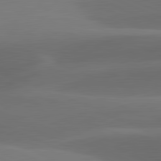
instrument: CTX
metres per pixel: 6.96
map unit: lApd
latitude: 81.8394
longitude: 132.5385
